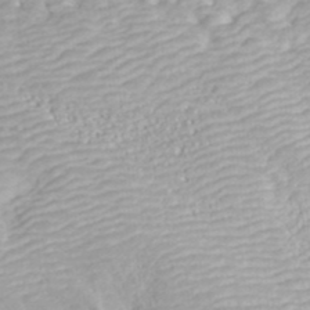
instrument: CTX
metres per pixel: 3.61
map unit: ANa
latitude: 40.3278
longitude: 23.0298
